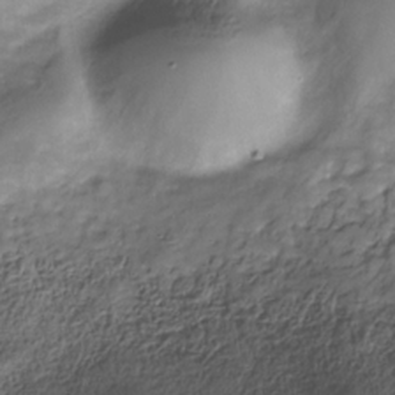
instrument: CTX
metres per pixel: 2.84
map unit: Hve
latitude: -30.0850
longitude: 90.2929
